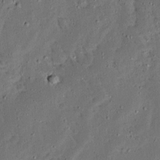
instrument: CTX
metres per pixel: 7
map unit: Ave
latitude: 14.0255
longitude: -138.5924
